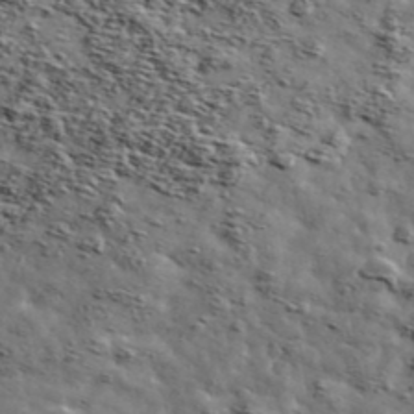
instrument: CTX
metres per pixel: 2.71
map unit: Ave
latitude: 42.8947
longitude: -107.5749
